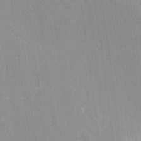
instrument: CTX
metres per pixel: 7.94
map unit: Ave
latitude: 19.5182
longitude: -136.7247
